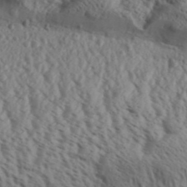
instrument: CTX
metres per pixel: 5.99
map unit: Aa
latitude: 31.7261
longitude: -136.1956
